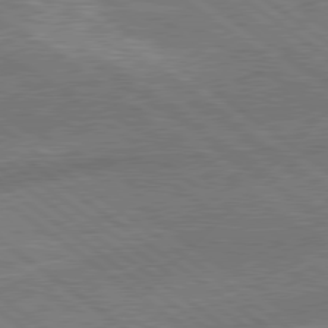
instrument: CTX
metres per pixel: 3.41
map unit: lApd
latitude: 79.0270
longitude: -171.1403
